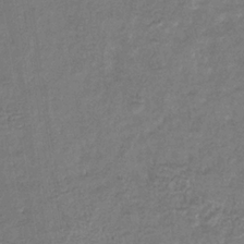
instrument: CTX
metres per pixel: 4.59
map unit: eHb
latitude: -34.1984
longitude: 77.1620
